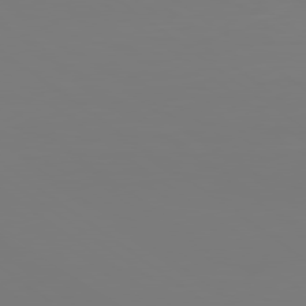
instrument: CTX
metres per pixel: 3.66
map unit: lApd
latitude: 79.0648
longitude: -175.4993
